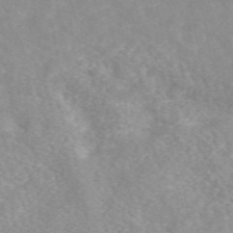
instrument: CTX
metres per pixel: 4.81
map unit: eAb
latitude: 49.2726
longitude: 118.7463
